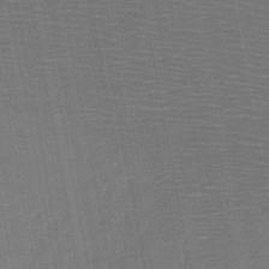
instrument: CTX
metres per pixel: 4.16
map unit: HNb
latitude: -48.5196
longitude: -44.0822
